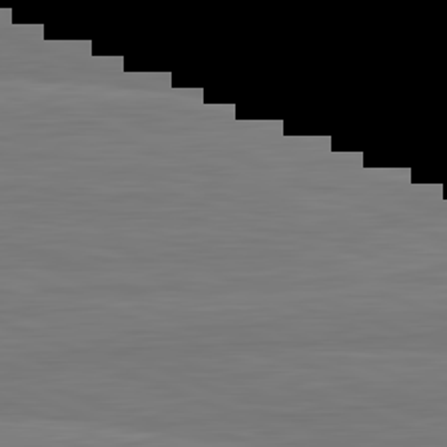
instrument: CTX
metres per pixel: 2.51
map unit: lApd
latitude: 82.2900
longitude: 166.8408
